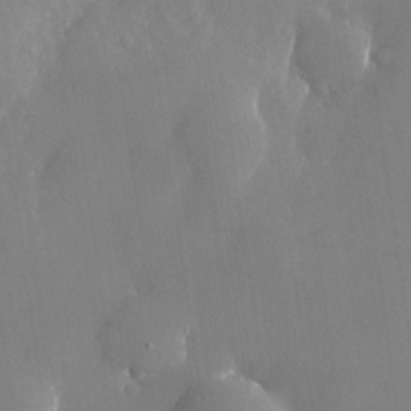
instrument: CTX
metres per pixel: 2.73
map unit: Nhu
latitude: -24.9164
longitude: -70.4601
